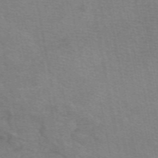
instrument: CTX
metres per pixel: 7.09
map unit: eAb
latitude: 50.1955
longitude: 105.1431
